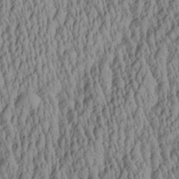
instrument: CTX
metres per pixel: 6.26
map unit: Aa
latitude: 27.0648
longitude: -135.7638
